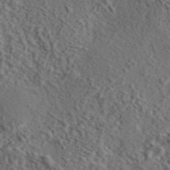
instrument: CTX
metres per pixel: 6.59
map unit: eAb
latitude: 43.5560
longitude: 115.1809
